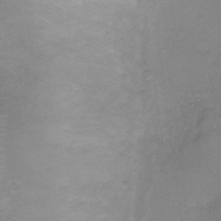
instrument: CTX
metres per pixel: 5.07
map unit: Ht
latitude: -7.9178
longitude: -18.7435
